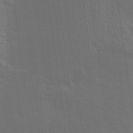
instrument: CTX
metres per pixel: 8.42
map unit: Aa
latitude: 26.0633
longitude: -145.7449
